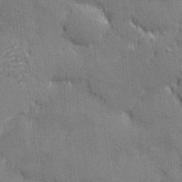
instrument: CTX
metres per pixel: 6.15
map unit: Nhu
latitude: 2.9702
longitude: -75.4049
